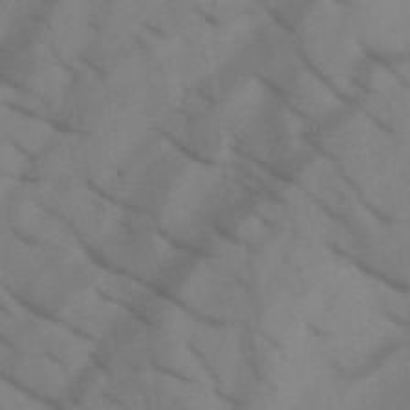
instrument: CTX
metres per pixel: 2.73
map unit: HNb
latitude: -45.0109
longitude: -41.3292
